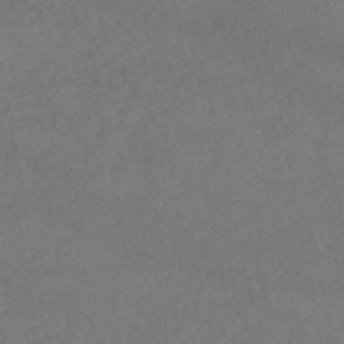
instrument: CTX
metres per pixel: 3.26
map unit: lHb
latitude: -46.7841
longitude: 62.1794
